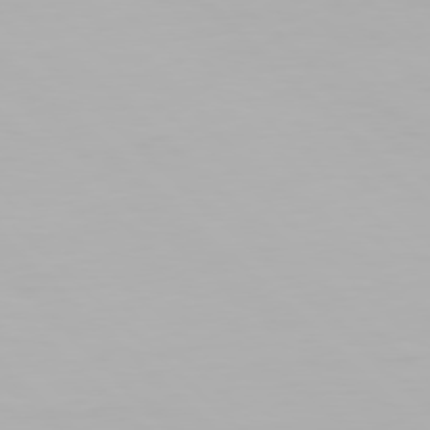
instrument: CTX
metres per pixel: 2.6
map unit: Hpe
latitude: 77.4426
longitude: -162.4601
